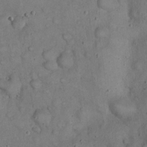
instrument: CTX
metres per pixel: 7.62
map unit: eHh
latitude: 20.4034
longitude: -59.7639
